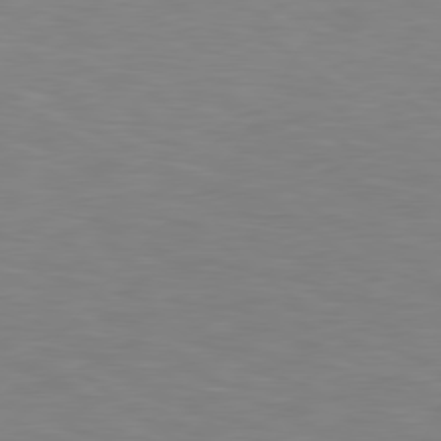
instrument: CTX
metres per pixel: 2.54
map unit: lApd
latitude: 79.1403
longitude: -162.4034
